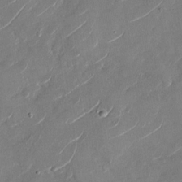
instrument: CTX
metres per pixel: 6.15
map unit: Nhu
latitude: -28.6141
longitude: -72.9325
